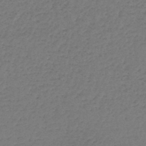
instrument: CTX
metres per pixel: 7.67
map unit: lHb
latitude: -45.8045
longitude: 63.3131
